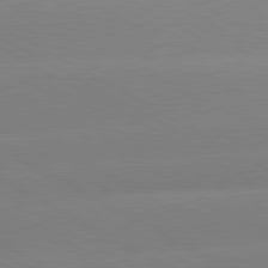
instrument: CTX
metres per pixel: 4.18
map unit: lApd
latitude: 80.6868
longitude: -153.0270
